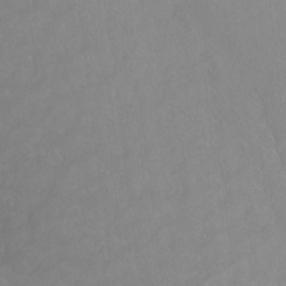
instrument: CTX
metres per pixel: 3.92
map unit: Ht
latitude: 0.6301
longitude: -32.6302
